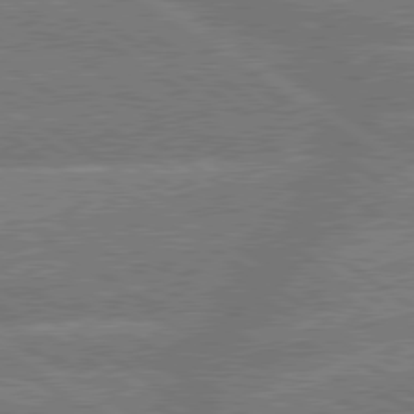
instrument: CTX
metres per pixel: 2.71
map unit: lApd
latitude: 79.6883
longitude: -161.6505
